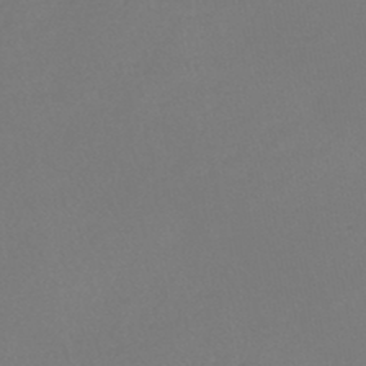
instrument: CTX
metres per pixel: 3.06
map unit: lHb
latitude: -44.9353
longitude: 69.3509
